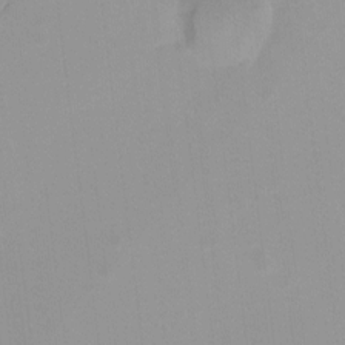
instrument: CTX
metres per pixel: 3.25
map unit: Hto
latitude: -8.7274
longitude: -42.4034
